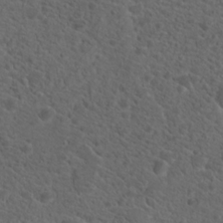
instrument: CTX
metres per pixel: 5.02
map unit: Hto
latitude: 19.9906
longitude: -39.5938
